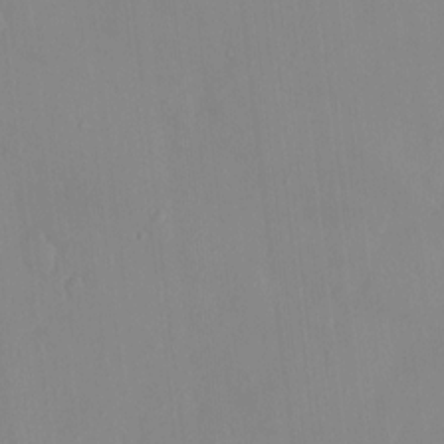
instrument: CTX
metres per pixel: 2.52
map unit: HNhu
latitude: 5.3104
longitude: 1.6344
